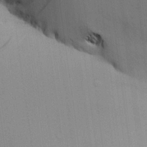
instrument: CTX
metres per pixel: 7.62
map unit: Aa
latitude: 25.7260
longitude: -129.6883
